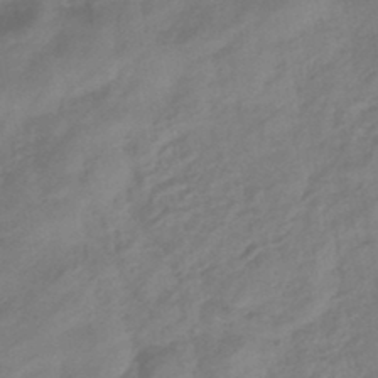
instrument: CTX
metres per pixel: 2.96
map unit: eHb
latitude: -43.6343
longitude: 85.1809
